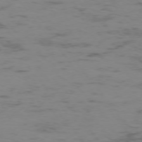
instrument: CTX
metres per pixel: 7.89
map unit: Hpe
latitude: -75.2754
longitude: -19.7638
